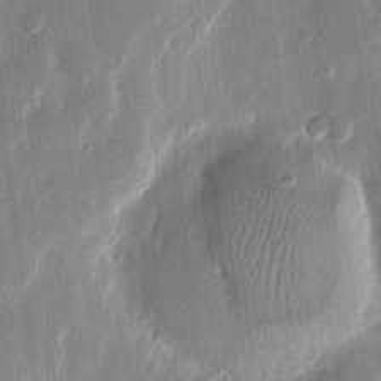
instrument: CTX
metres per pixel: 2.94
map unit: eHh
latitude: 12.2334
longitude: -70.9514
